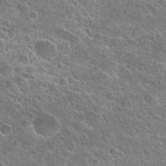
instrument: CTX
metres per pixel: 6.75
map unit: Hto
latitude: 25.6882
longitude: -45.5371
